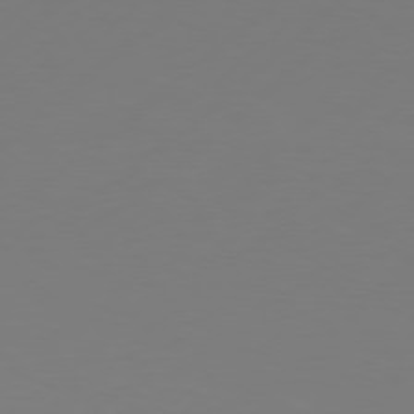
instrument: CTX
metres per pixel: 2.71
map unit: Hpe
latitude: 76.7246
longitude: -130.6869
